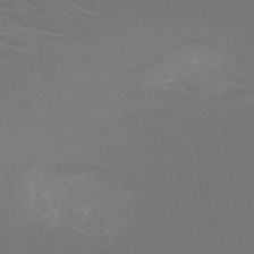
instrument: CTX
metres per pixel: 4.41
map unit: HNb
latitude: -50.5007
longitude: -43.9528
